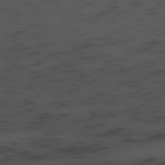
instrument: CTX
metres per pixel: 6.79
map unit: Ap
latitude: -78.3873
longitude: -61.2726
